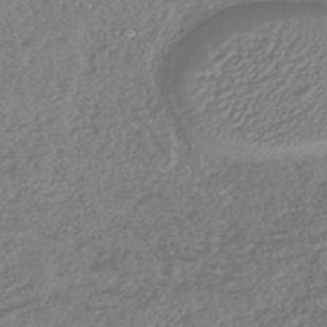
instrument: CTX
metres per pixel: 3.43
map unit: lHb
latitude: -42.9163
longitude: 70.8786
